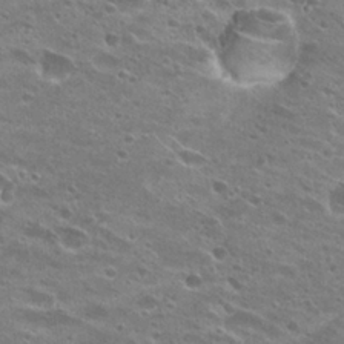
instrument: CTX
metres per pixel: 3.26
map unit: Hto
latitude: 24.2333
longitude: -41.9906
